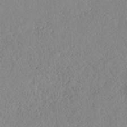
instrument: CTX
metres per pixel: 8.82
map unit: HNhu
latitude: -36.2172
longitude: 33.1431
